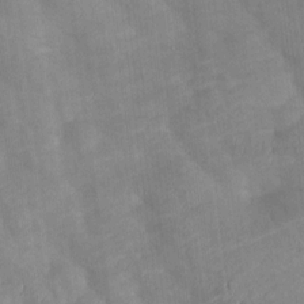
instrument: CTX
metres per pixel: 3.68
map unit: Htu
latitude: 2.3656
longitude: 148.8219
